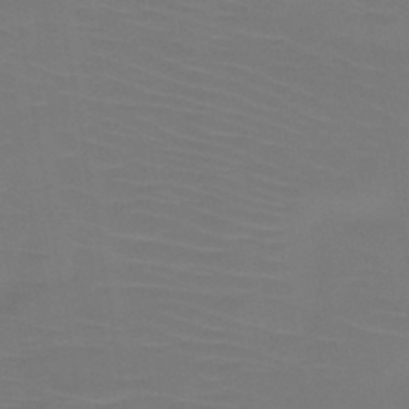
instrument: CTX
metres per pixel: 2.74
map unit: HNb
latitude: -46.7841
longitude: -43.9528
